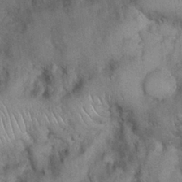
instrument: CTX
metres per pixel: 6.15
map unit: Nhu
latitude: 27.0081
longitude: -68.8002
